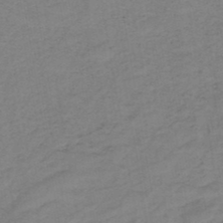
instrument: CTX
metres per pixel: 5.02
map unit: HNb
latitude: -46.8597
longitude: -38.8380
